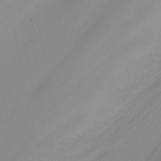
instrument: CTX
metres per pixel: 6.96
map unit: Nhu
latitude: -7.5399
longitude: -77.5938
